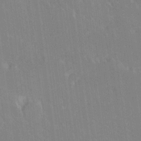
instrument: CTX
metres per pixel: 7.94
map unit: Ave
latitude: 19.1970
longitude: -136.4979
